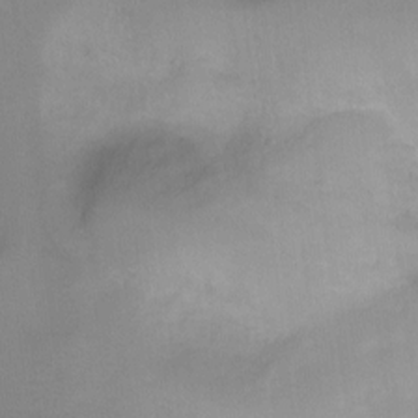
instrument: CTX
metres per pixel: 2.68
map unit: Ht
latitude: -10.4629
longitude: -27.7639
